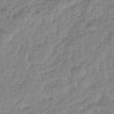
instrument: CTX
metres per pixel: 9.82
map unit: lHb
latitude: -44.4440
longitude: 79.6344
